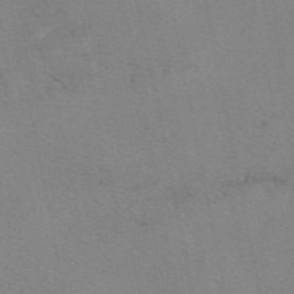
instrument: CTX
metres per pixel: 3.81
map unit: eAb
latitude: 50.1766
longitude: 104.7463
